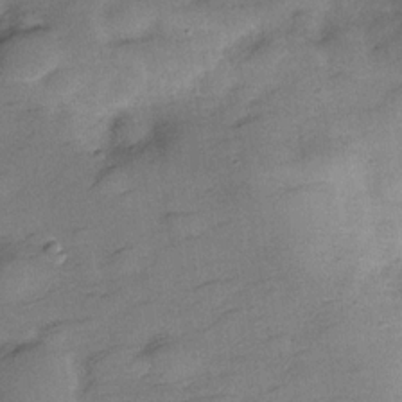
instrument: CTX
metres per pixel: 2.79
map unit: Hve
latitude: -27.9745
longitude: 92.3873
